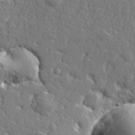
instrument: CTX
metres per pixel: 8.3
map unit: lHvf
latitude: 23.2159
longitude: 143.0486
